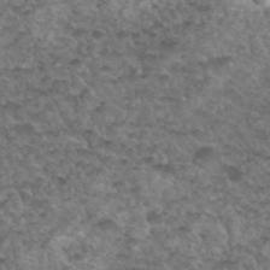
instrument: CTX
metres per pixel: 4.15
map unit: Hto
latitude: 34.9135
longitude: -49.3671
